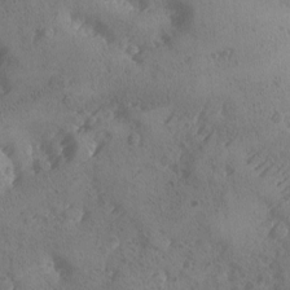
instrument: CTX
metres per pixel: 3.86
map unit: Ave
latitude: -8.8975
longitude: -118.0822
